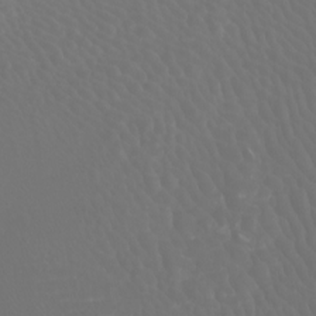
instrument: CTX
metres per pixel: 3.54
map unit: Nhu
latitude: -4.8786
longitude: -90.3278
